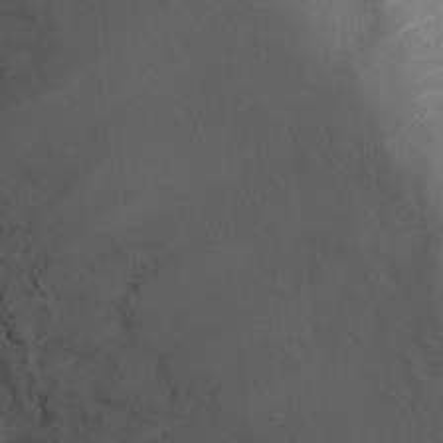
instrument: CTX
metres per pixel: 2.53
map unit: Ht
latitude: 12.8758
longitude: -41.1781
